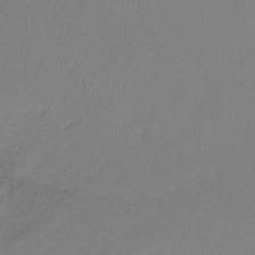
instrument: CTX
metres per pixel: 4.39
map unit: Htu
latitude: -16.3307
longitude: -46.4412
